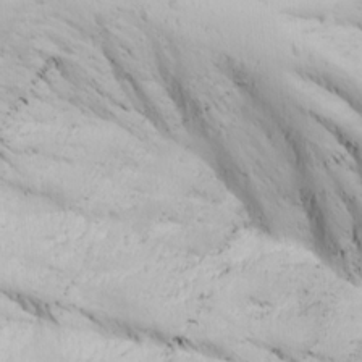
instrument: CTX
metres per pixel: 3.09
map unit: Ave
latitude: 22.6679
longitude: -136.8380
